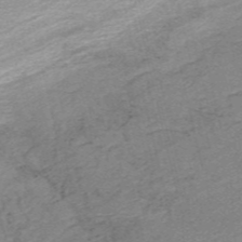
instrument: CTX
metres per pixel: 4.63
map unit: HNb
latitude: -54.9542
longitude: -46.2712
